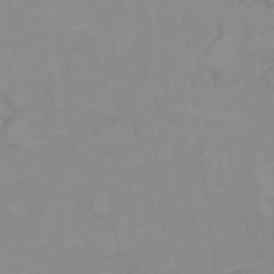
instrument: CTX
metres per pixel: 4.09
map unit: Hto
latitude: 7.8772
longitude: -36.1200
